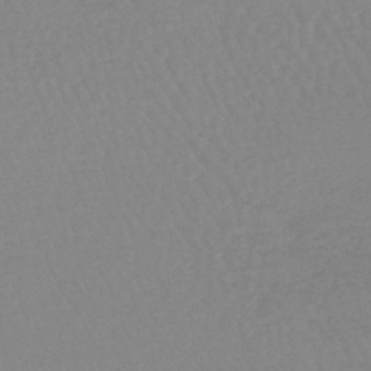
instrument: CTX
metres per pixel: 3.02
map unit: lHb
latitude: -44.1228
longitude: 73.6911
